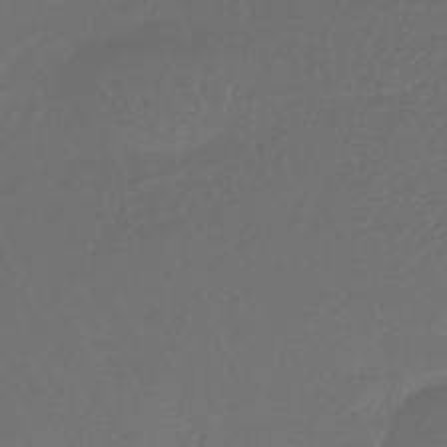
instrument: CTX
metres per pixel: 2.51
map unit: lHb
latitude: -43.3698
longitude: 67.8800
